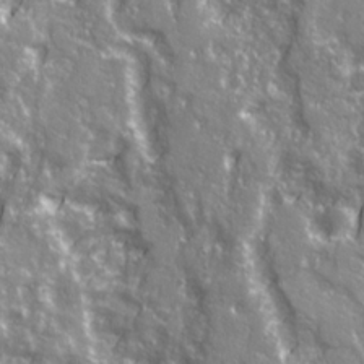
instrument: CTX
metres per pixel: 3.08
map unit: Ave
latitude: 22.0822
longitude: -133.1970
